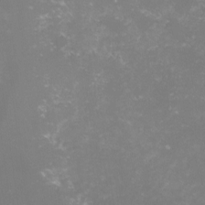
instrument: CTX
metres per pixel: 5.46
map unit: lHvf
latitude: -15.7856
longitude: -100.5168
